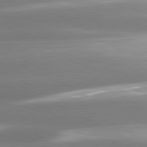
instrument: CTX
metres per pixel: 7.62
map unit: lApd
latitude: 81.0080
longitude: -135.8961
